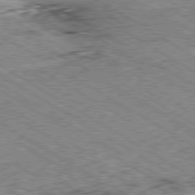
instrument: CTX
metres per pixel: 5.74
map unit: Ap
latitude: -80.3495
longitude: -51.2914
